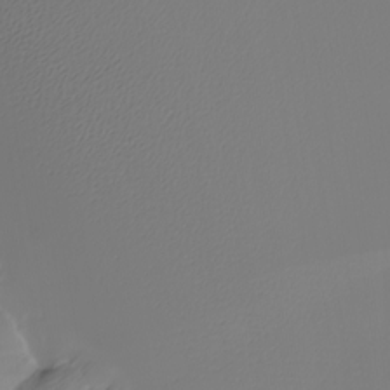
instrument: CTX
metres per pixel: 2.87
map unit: Nhu
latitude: -6.6707
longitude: -95.0837
